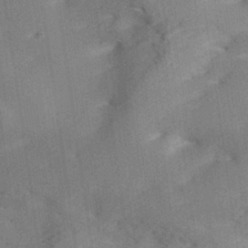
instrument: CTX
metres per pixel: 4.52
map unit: Hve
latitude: 31.8206
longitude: 148.8030
